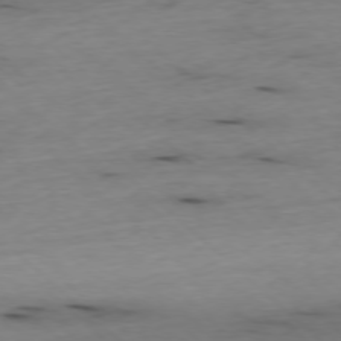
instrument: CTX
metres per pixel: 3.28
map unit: Ap
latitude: -77.5588
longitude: -90.0444
